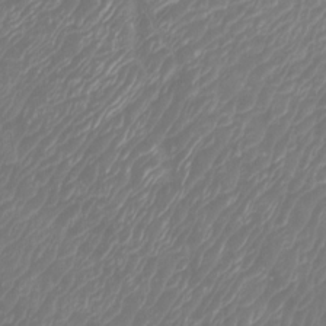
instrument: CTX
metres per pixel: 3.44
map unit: Htu
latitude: -6.1417
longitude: -74.6302
